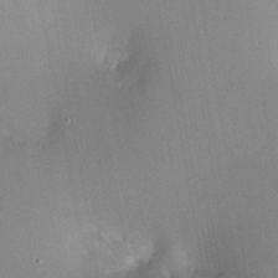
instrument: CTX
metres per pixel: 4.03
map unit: HNhu
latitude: 7.5182
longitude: 9.9556
